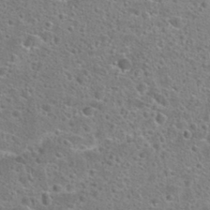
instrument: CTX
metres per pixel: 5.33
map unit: Hto
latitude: 24.0633
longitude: -47.1026
